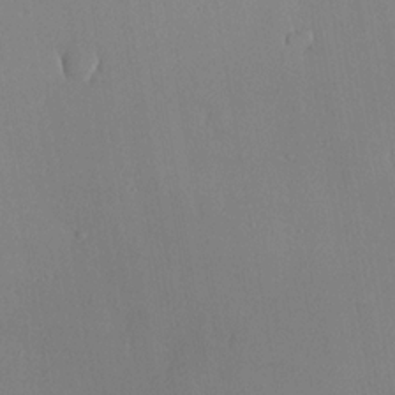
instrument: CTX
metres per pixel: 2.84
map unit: lHvf
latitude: 20.6869
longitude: 145.1809
